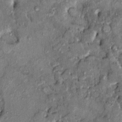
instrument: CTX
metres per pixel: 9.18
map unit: HNhu
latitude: 6.6679
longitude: 0.2740
